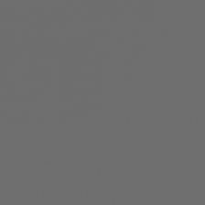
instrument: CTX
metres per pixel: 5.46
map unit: Nhe
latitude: -47.5210
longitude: -172.8946
